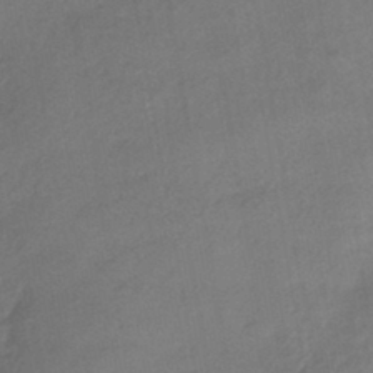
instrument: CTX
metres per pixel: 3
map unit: HNhu
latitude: -42.6707
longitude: 90.1606
